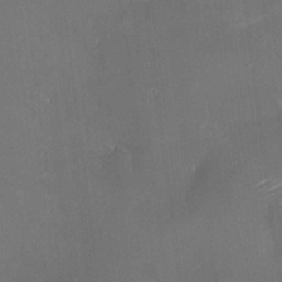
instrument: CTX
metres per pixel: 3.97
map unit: HNhu
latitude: 7.3293
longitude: 7.8800
